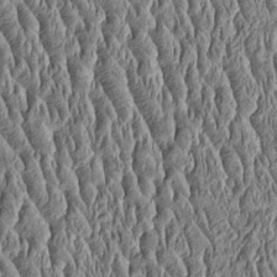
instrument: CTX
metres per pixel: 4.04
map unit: Htu
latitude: -4.4440
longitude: 157.6344
